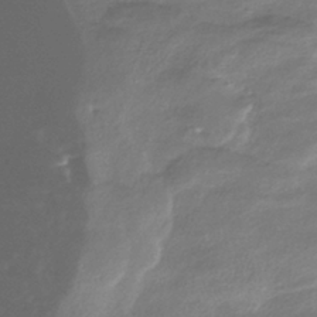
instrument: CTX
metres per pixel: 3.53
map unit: HNhu
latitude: -41.6344
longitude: 99.1998
